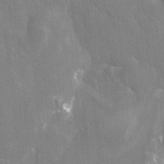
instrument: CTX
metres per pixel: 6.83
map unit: Htu
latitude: -13.5399
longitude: -49.3482
